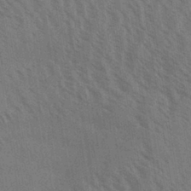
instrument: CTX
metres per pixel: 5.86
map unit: Aa
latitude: 31.5183
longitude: -139.1214
